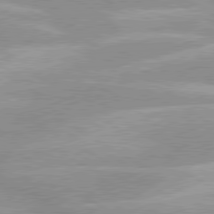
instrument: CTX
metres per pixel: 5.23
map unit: lApd
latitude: 80.0633
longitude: -124.3656
